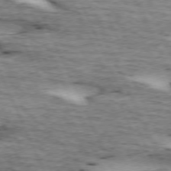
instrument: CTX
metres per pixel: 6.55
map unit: lApd
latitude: 72.8002
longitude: -54.3089
